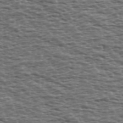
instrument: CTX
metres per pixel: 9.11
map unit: Ave
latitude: 39.3293
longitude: -112.9325
